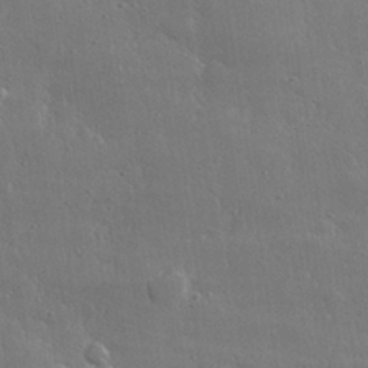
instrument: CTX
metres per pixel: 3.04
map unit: lHvf
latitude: 30.9703
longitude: -89.3104
